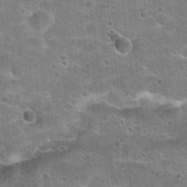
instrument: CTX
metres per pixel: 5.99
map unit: Hto
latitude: 22.5168
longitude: -49.0269
